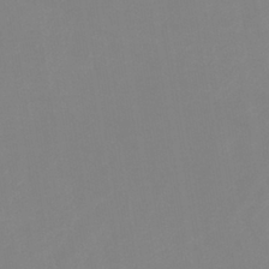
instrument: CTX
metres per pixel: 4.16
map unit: lHb
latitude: -37.4454
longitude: 74.3118
